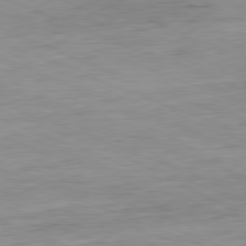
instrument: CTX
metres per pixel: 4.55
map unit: Hpe
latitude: -81.9745
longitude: 14.8030
